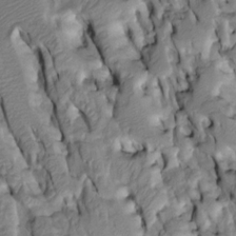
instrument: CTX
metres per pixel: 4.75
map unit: Htu
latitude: -3.4265
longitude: 149.9178
